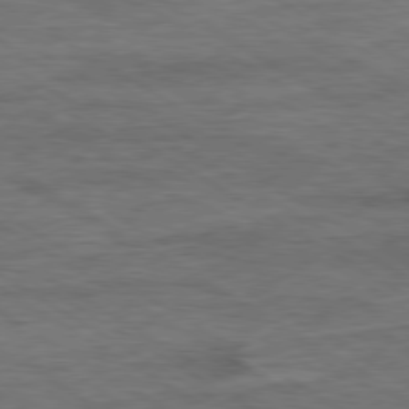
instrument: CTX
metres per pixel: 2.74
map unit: Ap
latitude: -80.0661
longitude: -77.9150
